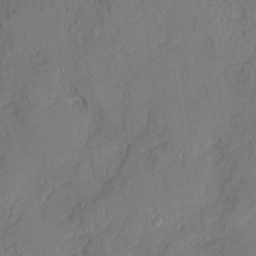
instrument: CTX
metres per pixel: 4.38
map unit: Ave
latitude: 21.9150
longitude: -129.2915
